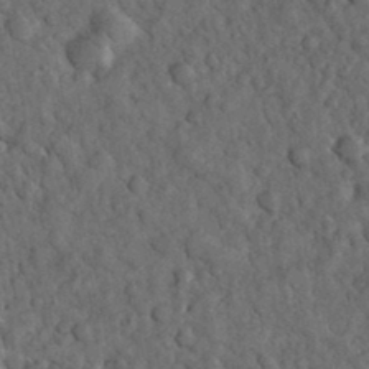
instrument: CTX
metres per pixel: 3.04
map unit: eHh
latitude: 33.4049
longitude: -68.2901
